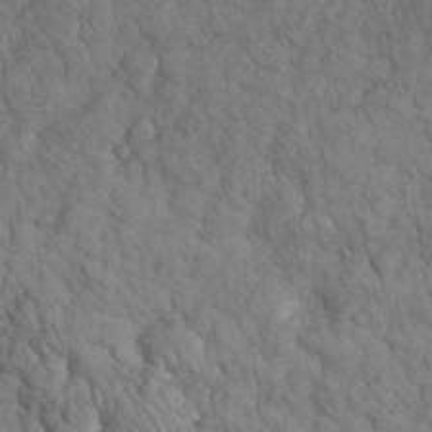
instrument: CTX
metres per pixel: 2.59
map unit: eHh
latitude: 32.7435
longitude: -66.4412
